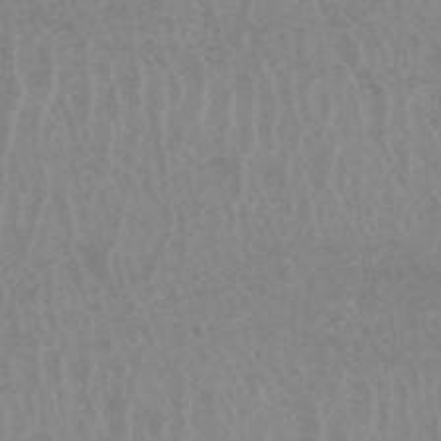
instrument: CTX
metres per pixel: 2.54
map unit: HNhu
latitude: -47.9178
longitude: 30.7841
